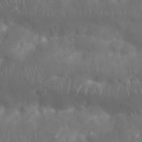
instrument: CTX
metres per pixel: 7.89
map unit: Nhu
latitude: 25.5938
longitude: -61.9150
